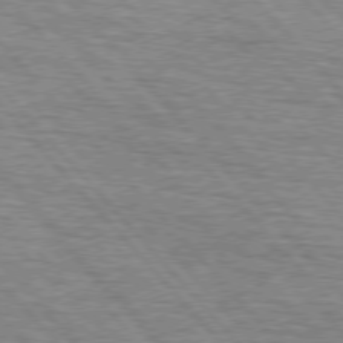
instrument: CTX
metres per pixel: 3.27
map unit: lApd
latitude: 75.9339
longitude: -83.0647
